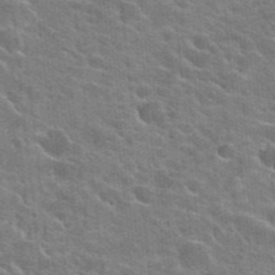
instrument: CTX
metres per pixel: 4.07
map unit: Hto
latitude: 24.5923
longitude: -36.8002
